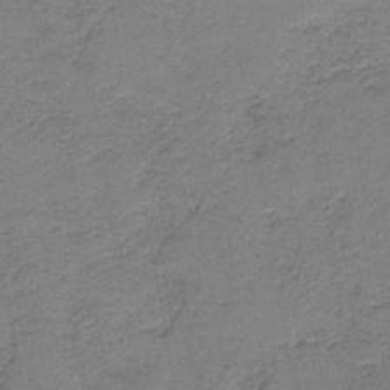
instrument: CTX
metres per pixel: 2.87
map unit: HNb
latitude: -37.5210
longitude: 52.1416
